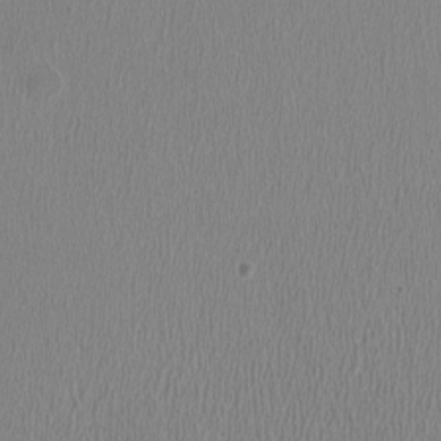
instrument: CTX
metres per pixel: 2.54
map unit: HNhu
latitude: -0.9731
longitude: -1.8961
